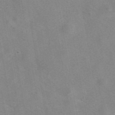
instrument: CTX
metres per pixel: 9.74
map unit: eAb
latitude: 42.2145
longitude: 107.0298
